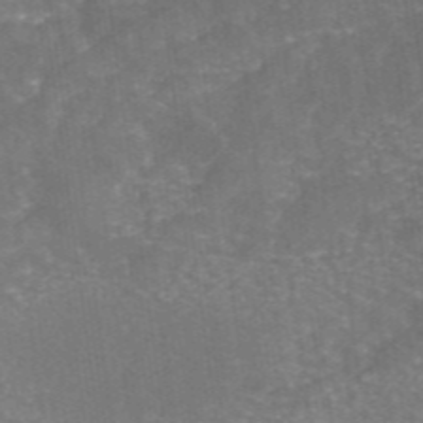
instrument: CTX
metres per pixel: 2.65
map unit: ANa
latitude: 44.3845
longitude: 25.8989
